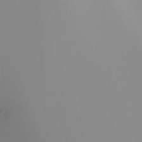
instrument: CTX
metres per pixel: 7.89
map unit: Ht
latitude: -13.5588
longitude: -51.0647
